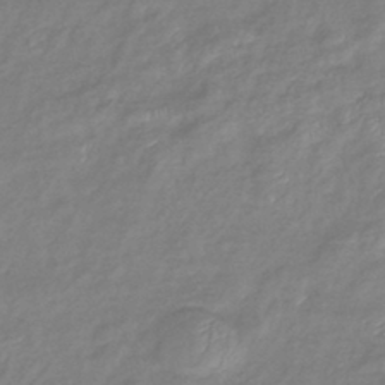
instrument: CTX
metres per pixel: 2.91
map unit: eHb
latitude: -41.0486
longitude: 81.6344
